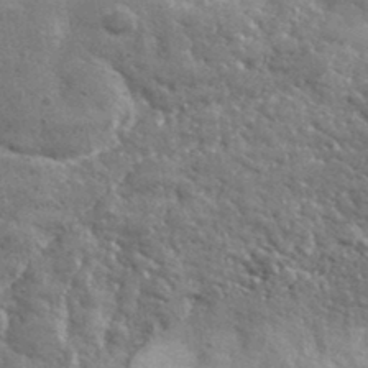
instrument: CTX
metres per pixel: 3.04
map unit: lHvf
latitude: 36.6302
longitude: -90.1011
